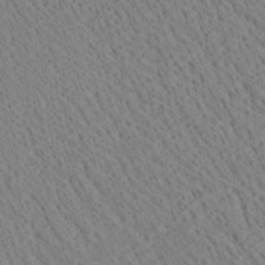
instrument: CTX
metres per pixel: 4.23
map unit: Ave
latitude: 21.5371
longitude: -140.1577
